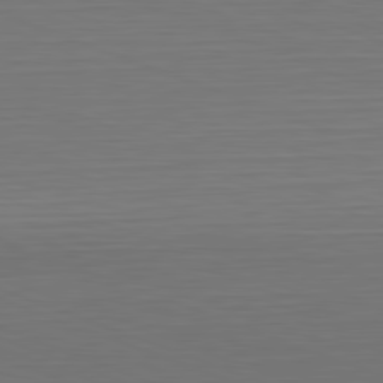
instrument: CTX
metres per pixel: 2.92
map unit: Hpe
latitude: -82.4818
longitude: 6.7085
